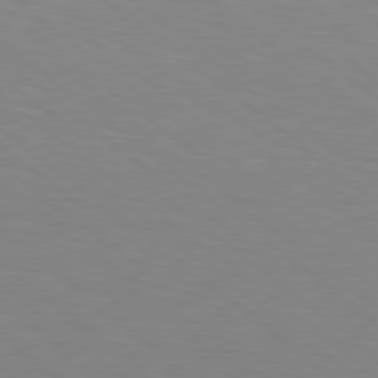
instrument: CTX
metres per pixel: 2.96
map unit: lApd
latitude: 78.8569
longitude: -176.9513
